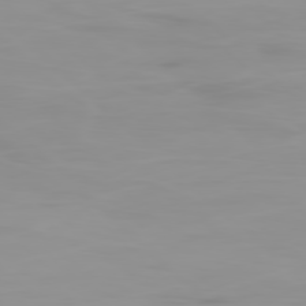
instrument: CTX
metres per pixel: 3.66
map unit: Ap
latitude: -79.1242
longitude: -69.6883
